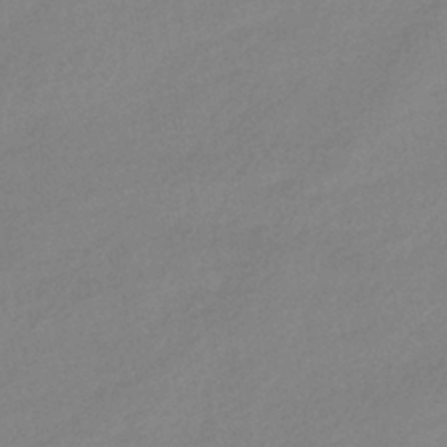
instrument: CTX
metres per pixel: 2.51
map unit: HNhu
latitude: -41.9178
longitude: 95.5966
